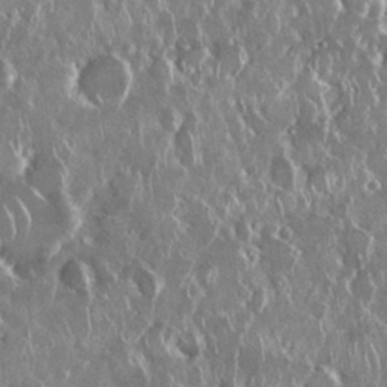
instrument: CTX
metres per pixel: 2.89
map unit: Nhu
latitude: 28.9136
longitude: -62.3090
